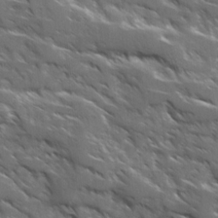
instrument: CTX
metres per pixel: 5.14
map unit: Ave
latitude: 17.6694
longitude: -130.5546
